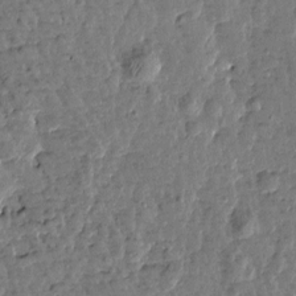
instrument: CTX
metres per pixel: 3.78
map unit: Htu
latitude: 0.6112
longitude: -179.7261
